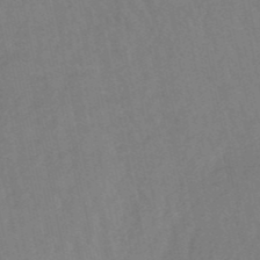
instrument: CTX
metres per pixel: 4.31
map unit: lHb
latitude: -49.5210
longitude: 73.0108
